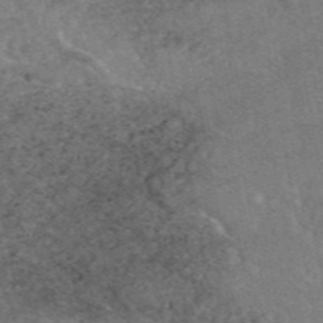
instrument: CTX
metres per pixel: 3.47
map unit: eAb
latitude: 48.4034
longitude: 113.0109
